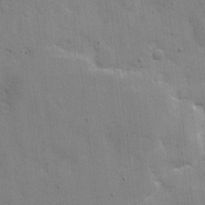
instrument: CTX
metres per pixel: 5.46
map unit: eHh
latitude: 9.0459
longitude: -67.0458
